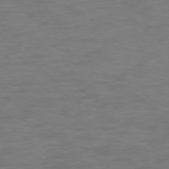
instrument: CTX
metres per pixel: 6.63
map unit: Ap
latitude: -77.0486
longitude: -77.0080
